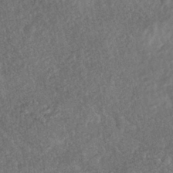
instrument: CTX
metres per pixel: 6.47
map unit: HNhu
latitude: -43.1620
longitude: 100.1038
